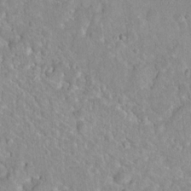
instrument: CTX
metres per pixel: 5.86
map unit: Nhu
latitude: 16.9703
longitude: -32.7057
